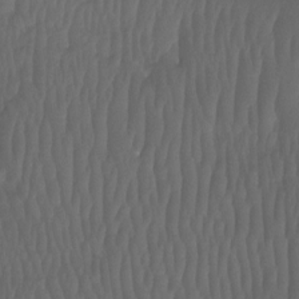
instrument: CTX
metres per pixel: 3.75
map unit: Ht
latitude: -12.0661
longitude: -44.1766
